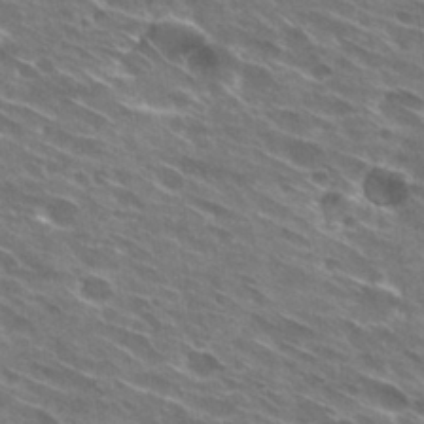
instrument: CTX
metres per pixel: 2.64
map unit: Hto
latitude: 29.5938
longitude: -44.7057
